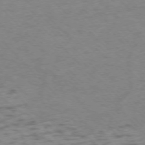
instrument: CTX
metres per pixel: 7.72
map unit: Ap
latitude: -76.0661
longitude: -78.8947
